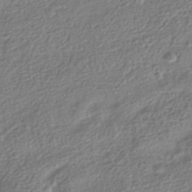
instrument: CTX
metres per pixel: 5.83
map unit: HNhu
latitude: -41.9178
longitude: 99.0864
